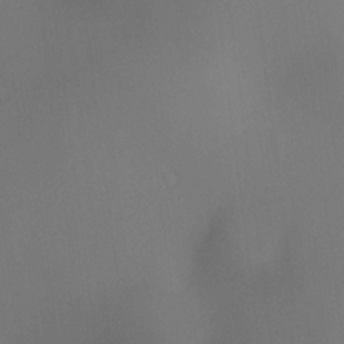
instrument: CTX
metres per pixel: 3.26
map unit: HNhu
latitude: 13.5938
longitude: 14.1039
